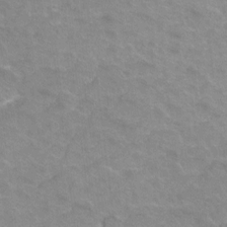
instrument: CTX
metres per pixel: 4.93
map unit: Hto
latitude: 2.4601
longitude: -32.7624
